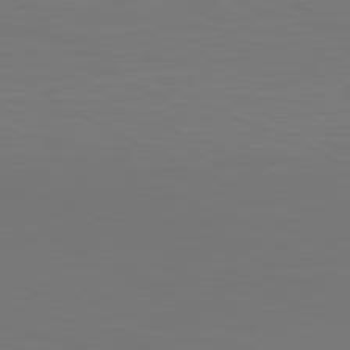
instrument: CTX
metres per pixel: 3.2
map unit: Hpe
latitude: 78.2145
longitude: -122.3278
